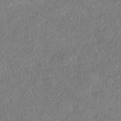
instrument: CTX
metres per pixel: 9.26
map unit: eHh
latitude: -42.2928
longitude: 121.7288
